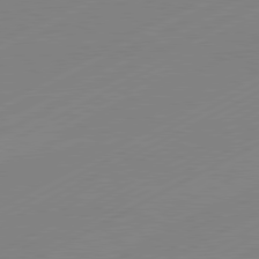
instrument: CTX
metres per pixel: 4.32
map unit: Hpe
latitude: -81.5777
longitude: 14.1039
